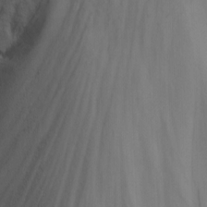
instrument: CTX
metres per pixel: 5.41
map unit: Nhu
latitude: -4.2739
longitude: -74.4412
